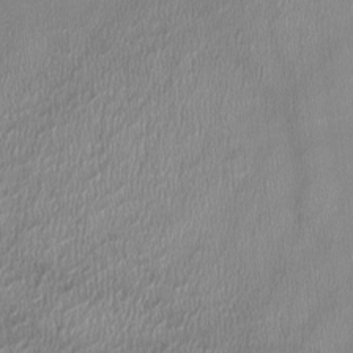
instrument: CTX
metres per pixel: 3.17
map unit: HNhu
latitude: -2.8596
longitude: -7.4426
